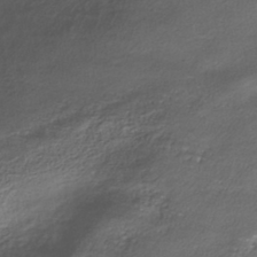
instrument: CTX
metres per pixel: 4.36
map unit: Nhe
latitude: -42.1416
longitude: -111.1592
